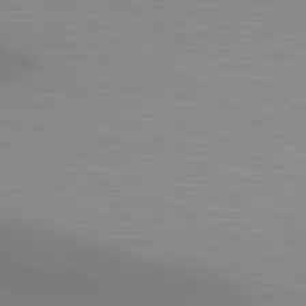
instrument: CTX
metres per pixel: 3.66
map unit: lApd
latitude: 80.4790
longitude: 131.2754
